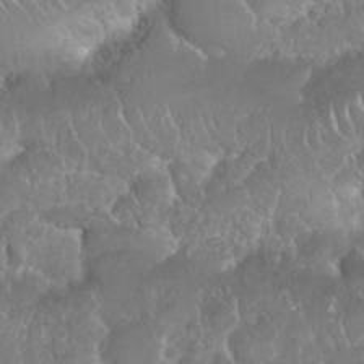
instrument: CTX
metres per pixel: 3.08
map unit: Nhu
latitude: 25.4237
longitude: -60.8569
